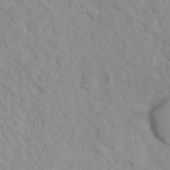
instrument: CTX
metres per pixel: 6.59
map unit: Hto
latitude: 16.3089
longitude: -36.2712
